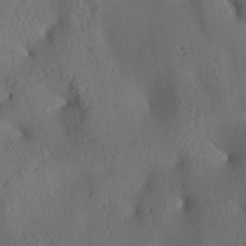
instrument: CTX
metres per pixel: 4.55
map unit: Aa
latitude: 25.4237
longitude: -133.6127
